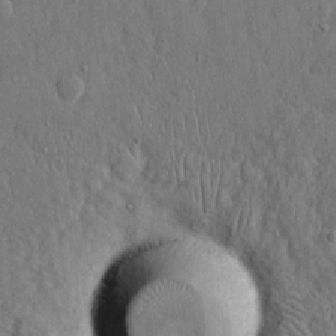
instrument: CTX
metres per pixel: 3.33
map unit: eHh
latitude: 14.8947
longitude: -68.4034
